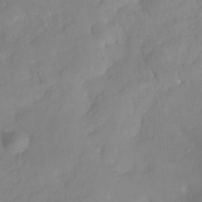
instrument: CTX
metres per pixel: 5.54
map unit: HNhu
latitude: -23.8045
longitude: 49.2754
